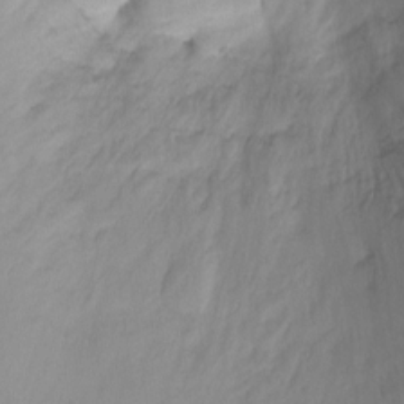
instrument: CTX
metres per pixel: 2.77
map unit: Ht
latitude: -6.4062
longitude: -30.5546
